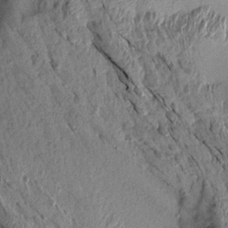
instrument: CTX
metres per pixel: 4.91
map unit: Aa
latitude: 15.2537
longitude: -146.3846
